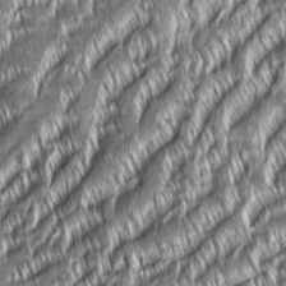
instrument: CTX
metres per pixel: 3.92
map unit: Aa
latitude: 8.0822
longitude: -132.0822
